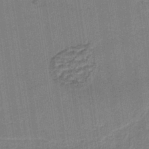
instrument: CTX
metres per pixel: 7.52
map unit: lHb
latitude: -36.0094
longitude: 59.2753
